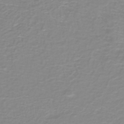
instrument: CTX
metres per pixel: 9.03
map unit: lHb
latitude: -44.0661
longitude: 54.4629
